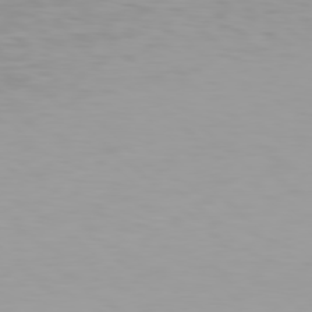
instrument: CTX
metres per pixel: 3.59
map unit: Hpe
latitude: 78.1767
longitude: -137.2159
